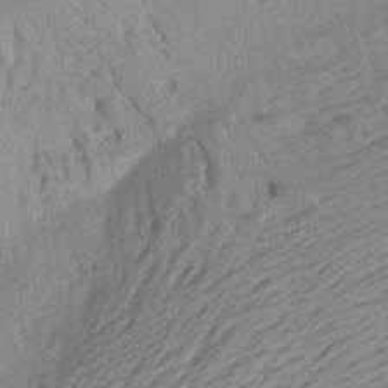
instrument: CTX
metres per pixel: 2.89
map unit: Aa
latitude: 20.7813
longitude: -148.6113
